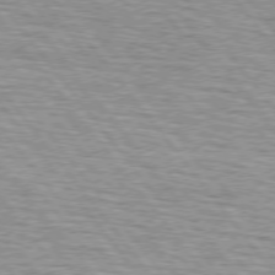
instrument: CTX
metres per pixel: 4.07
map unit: lApd
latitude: 75.1592
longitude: -76.0822
